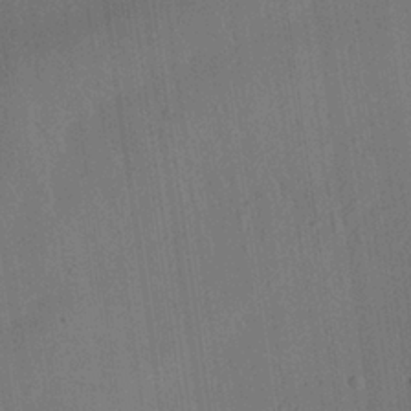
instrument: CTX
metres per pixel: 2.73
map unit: Aa
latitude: 25.9150
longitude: -141.7827
